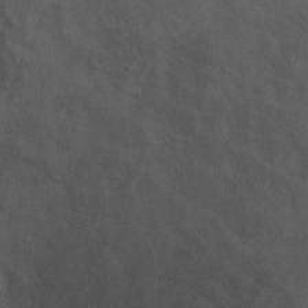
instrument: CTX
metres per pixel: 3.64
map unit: Ht
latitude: 4.6113
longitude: -28.7057
